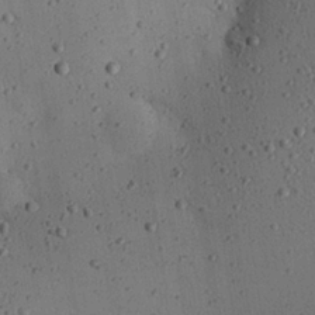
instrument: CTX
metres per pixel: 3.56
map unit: eHh
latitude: 24.8191
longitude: -71.8205
